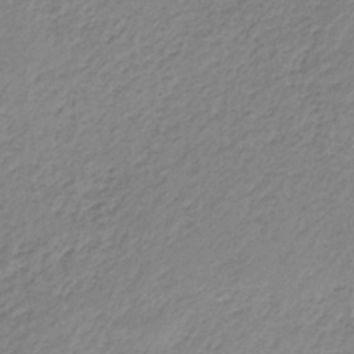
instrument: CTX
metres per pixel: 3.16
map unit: HNb
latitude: -33.8423
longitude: 63.2754
